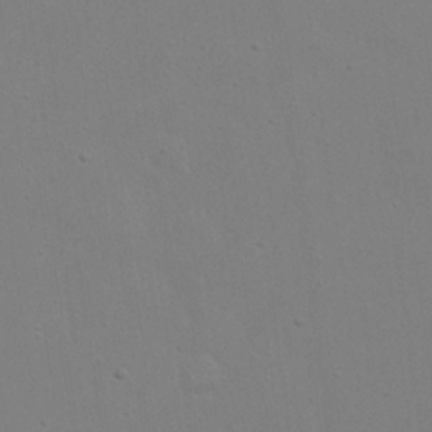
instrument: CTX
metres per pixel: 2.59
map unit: eHh
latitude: 20.1389
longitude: -72.1767
